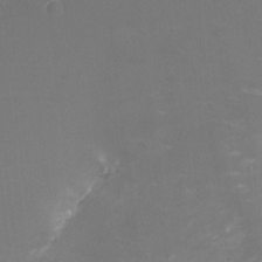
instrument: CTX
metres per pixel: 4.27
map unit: Nhu
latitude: -9.0486
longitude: -42.4601
